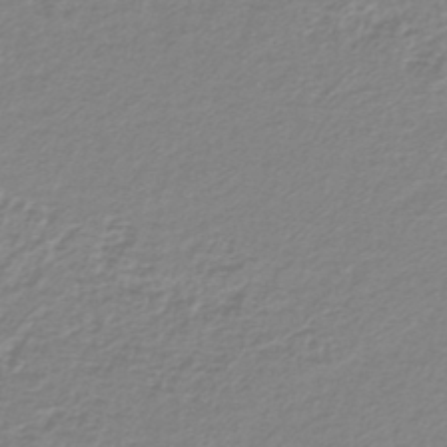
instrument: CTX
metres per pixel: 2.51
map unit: lHb
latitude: -41.6533
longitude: 62.4251
